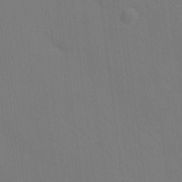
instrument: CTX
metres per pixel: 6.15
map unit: eHh
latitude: -8.1984
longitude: -69.0647
